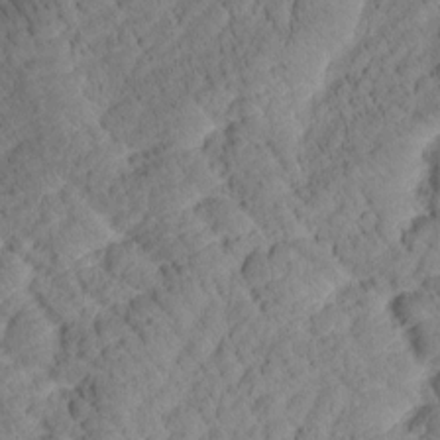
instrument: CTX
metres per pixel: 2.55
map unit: Htu
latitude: 1.1403
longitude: 175.4454
